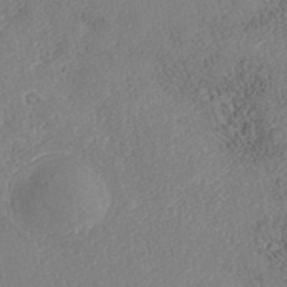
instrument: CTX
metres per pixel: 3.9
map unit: Nhe
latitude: -41.2754
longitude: -110.9514
